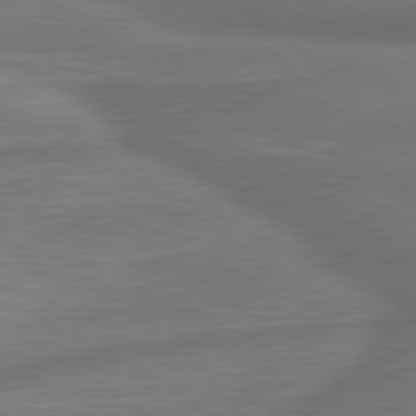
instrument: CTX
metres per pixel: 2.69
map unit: lApd
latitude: 81.3671
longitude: 172.5385
